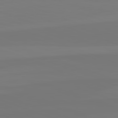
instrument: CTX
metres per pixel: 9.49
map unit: lApd
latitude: 82.2333
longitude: 145.5777
